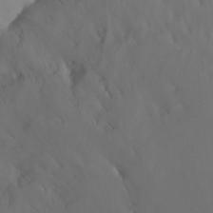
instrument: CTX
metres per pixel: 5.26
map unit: Nhu
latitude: -16.1228
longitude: -50.9324
